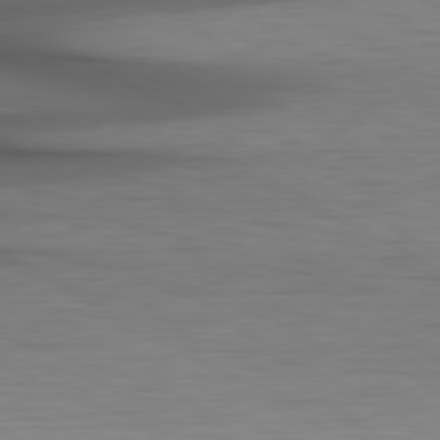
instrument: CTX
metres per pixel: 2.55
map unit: lApd
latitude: 79.1026
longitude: -118.9136
